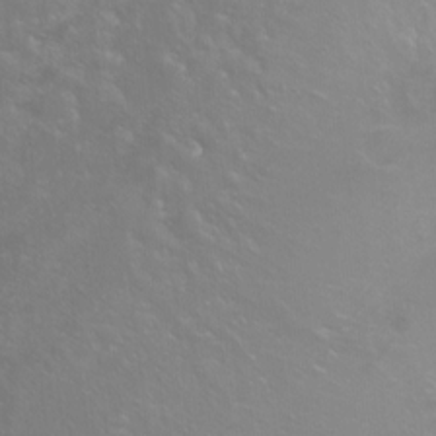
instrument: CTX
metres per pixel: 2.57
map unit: Ht
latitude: -5.6722
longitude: -35.0458
